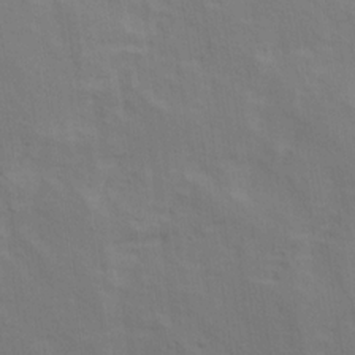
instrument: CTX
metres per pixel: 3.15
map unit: Ave
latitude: 16.3089
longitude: -138.6679
